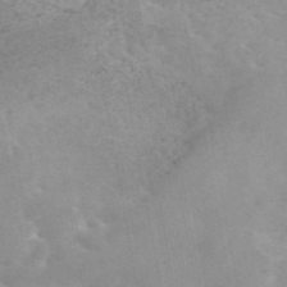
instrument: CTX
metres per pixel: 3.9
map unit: eAb
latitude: 45.3859
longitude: 124.6329
